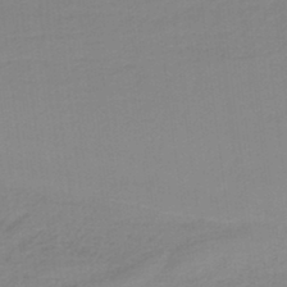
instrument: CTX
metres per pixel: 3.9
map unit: HNb
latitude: -36.6518
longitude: 55.9556
